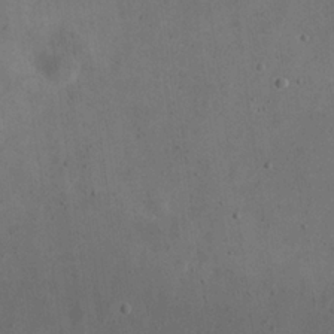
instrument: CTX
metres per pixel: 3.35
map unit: eHh
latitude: 23.4237
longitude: -66.9324
